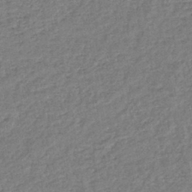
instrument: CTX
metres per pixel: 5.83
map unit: lHb
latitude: -40.9164
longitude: 71.1998
